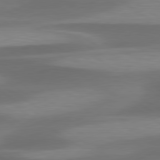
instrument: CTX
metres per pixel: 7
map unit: lApd
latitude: 79.8584
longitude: -87.3859
